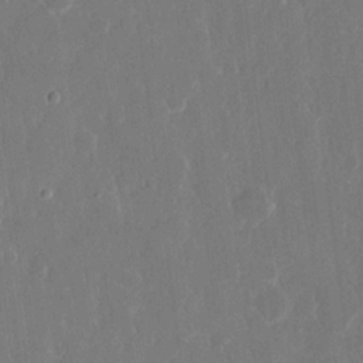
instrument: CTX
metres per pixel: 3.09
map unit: eHh
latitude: 15.0270
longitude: -72.7058
